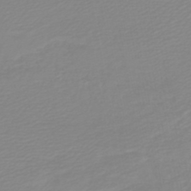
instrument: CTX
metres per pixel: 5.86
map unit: HNb
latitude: -45.1620
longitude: 55.2376
